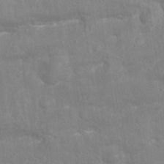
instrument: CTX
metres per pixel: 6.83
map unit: Nhu
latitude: 26.2712
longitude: -62.2901
